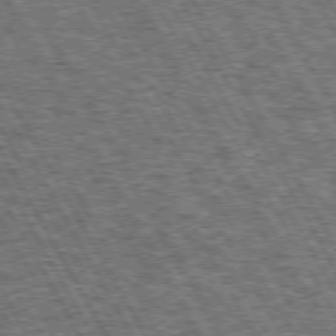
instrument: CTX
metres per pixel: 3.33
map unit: Hpe
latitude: 73.0459
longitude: -125.5371
